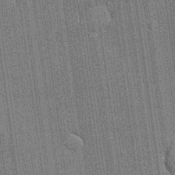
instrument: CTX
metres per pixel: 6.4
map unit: lHvf
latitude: 19.4237
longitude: 142.9352
